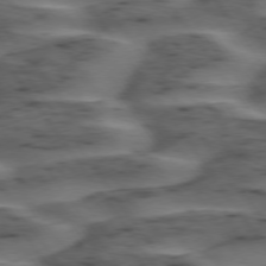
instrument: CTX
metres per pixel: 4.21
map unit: lApd
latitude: 75.0270
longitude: -69.9528
